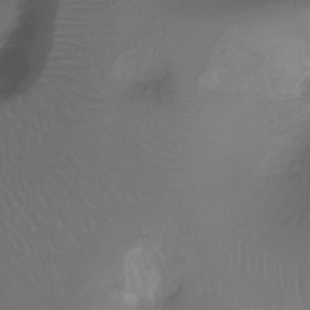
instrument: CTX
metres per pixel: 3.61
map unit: Ht
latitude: -11.9556
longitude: -45.1025
